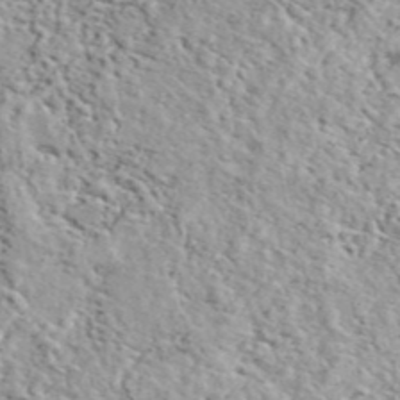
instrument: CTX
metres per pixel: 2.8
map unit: eAb
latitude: 44.1578
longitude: 113.9367
